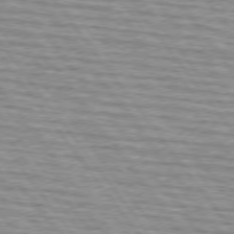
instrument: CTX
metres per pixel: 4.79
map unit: lApd
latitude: 74.5735
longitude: -75.9717
